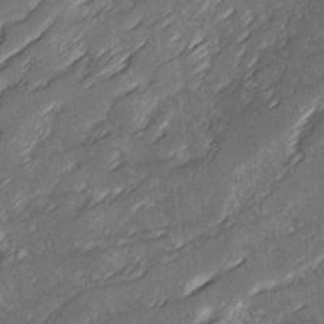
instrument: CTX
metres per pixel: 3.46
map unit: Ave
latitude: 16.3467
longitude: -137.1970
